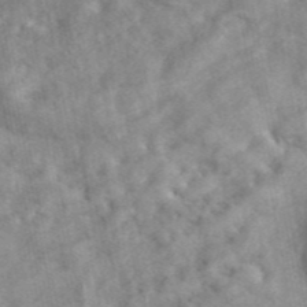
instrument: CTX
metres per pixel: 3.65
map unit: eAb
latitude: 44.9891
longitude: 128.8597
